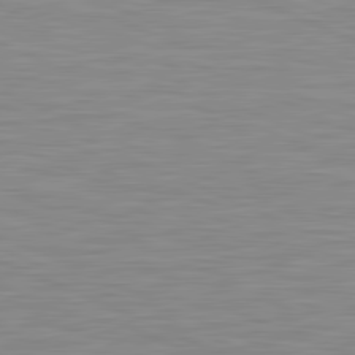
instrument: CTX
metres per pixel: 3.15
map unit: lApd
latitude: 81.4426
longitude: -170.8002
